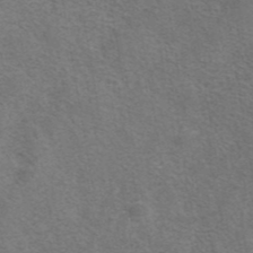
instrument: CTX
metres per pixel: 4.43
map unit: eAb
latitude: 41.8772
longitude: 105.7099
